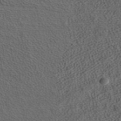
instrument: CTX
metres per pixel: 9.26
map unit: ANa
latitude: 37.5182
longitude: 17.4266
